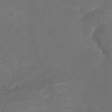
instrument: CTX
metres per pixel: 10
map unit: Nhu
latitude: -16.6897
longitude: -57.1403
